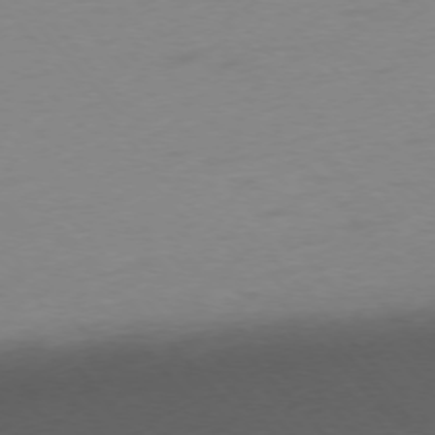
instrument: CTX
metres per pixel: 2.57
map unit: Ap
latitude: -76.2173
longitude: -71.7261
